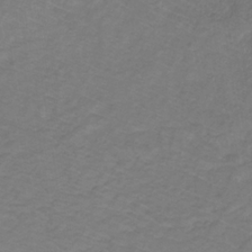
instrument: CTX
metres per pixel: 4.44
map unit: lHb
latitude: -30.8597
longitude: 65.3321
